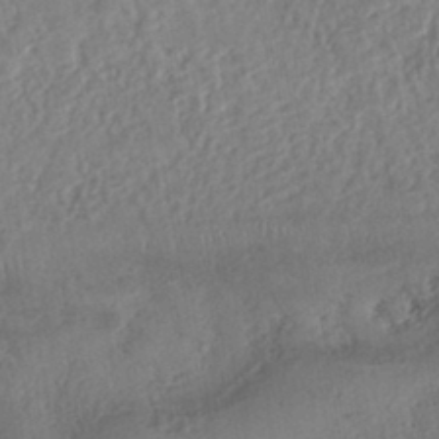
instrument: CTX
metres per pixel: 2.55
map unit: eHh
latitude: -42.9163
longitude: 121.4076
